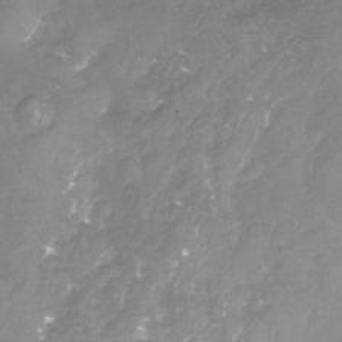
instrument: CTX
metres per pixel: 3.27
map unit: Nhu
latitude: -23.7478
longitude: -57.5749
